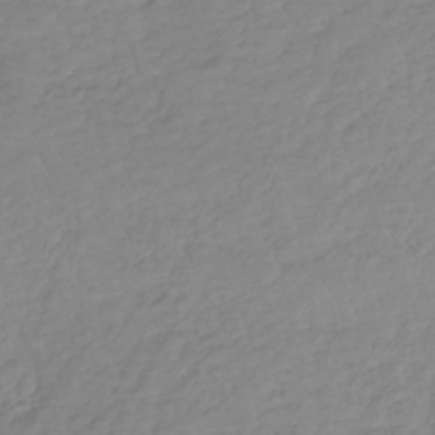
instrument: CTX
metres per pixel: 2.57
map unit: lHb
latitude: -36.7274
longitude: 69.6910
